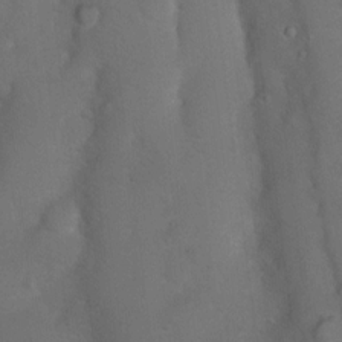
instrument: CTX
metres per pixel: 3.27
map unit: Nhu
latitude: 4.1200
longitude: -24.6679
